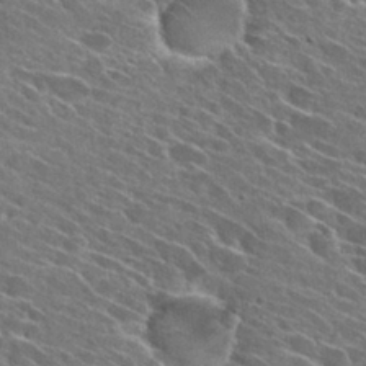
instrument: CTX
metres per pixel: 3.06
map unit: Hto
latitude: 28.9513
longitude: -43.4049
